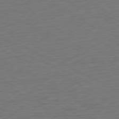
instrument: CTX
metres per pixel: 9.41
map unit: Ap
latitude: -77.1809
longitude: -74.4034
